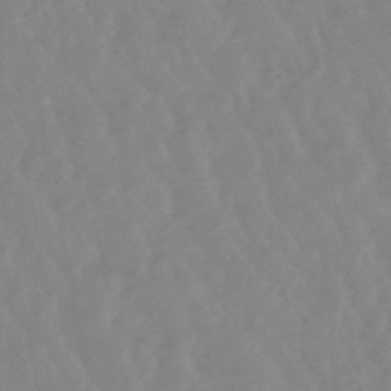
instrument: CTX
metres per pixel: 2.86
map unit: lHb
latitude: -48.3873
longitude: 78.6329
